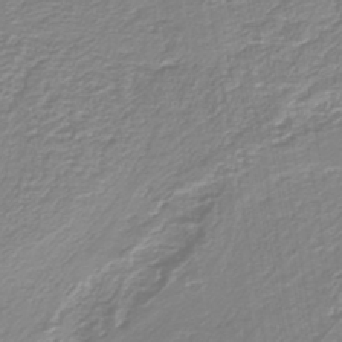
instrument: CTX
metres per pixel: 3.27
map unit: HNb
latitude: -40.4251
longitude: 51.3887
